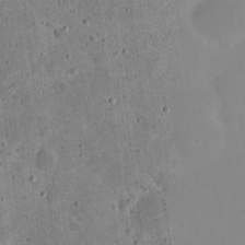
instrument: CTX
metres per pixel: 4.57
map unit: eHh
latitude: 21.2537
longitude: -64.9703
